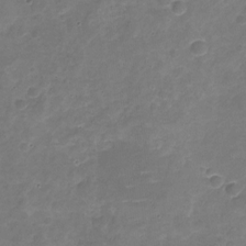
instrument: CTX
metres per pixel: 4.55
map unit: Nhu
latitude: -18.9353
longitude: -56.4789
